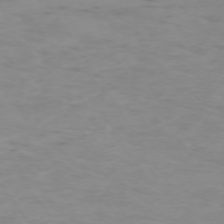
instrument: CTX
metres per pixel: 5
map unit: Ap
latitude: -73.9556
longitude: -80.8380
